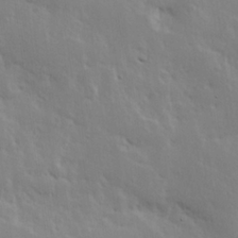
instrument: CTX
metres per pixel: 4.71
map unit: Hve
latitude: 24.8380
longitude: 145.3510
